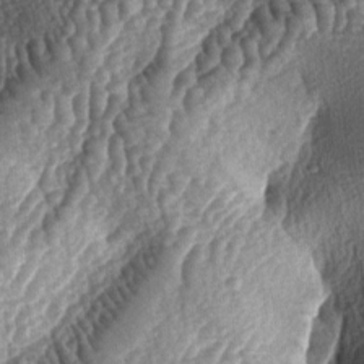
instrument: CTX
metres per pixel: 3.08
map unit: lAa
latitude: -5.3698
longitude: -127.6694
